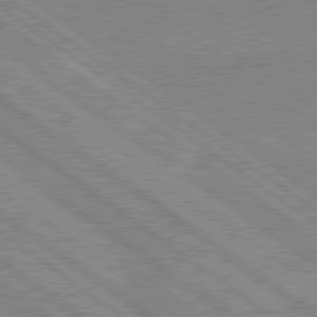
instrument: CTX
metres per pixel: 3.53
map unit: lApd
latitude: 79.1026
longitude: -157.1781
